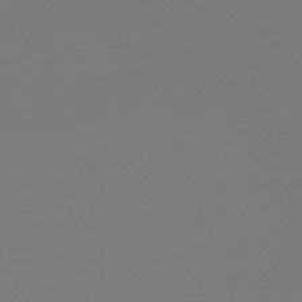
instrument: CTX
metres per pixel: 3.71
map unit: lHb
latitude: -47.9745
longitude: 65.4266
